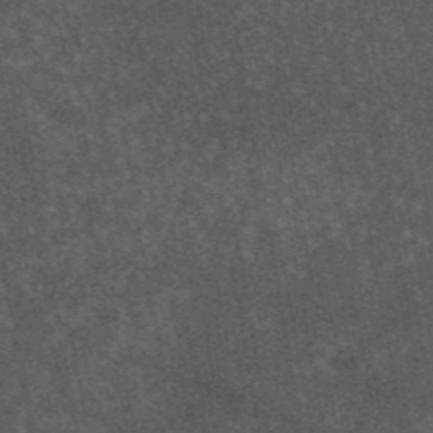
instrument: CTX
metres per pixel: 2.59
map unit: eAb
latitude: 45.6316
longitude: 123.4455
